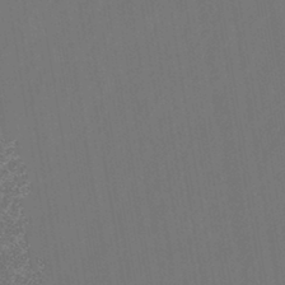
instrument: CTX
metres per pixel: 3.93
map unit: eHb
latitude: -43.6721
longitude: 87.5777
